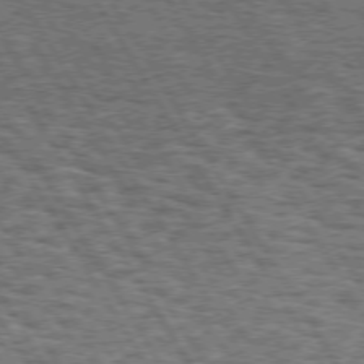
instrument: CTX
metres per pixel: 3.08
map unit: Hpe
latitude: 73.4049
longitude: -142.6491
